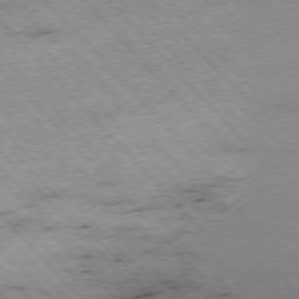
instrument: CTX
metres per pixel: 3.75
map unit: Hpe
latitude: -76.2362
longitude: -15.7828
